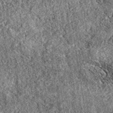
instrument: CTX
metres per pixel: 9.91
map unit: eAb
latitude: 38.6112
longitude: 111.9745
